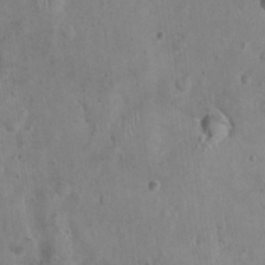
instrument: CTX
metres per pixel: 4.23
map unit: Nhu
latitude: 0.4601
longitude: -15.4616
